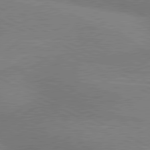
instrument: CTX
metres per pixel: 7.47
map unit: lApd
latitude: 80.5924
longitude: 124.0094
